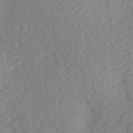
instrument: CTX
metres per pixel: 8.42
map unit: Hve
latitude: 2.8569
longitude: -123.9717
